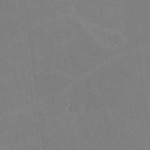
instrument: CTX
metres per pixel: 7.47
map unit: lHvf
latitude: -10.5574
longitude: -102.4979
